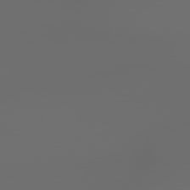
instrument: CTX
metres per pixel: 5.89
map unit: lApd
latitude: 79.0270
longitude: -167.6316
